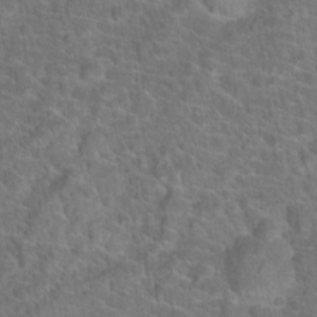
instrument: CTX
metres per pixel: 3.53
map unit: Hto
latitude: 19.5560
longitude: -43.8206
